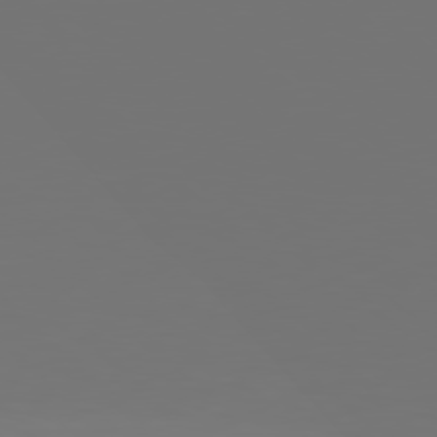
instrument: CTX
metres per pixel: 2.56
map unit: Hpe
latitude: 77.8772
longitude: -141.3103
